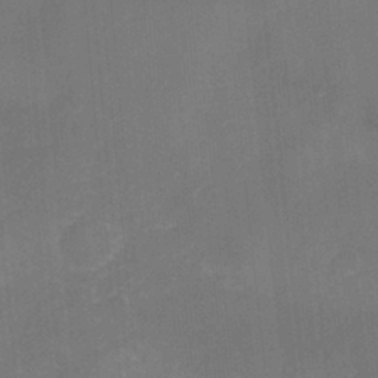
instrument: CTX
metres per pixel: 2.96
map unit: Nhu
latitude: -22.8786
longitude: -56.2900
